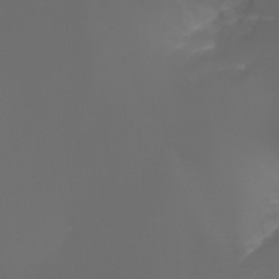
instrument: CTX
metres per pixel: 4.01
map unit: Nhu
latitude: -5.8044
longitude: -89.2159
